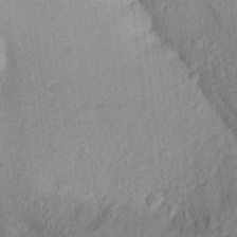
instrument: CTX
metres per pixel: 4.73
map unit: Aa
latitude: 26.1767
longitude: -145.1781
